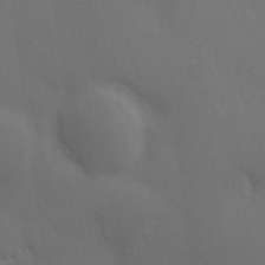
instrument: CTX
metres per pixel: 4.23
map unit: Hve
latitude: 19.4426
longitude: 150.8030
